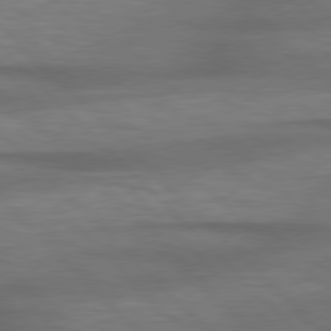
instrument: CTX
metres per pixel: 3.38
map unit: lApd
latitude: 78.9703
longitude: -115.4048
